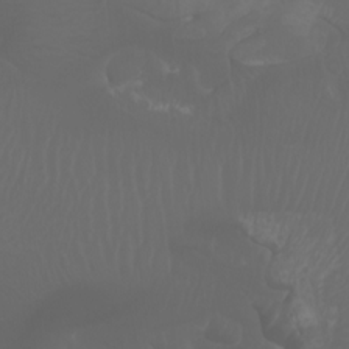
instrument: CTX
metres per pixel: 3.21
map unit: Htu
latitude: -6.8408
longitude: -67.2914
